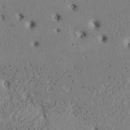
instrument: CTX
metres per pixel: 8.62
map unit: Htu
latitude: 2.9702
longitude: 147.8800
